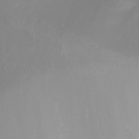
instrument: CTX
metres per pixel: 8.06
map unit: Ht
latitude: 1.4615
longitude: -36.4412
